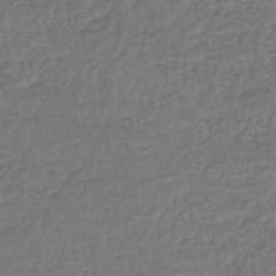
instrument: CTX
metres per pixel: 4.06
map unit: lHb
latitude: -43.9745
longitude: 68.6329
